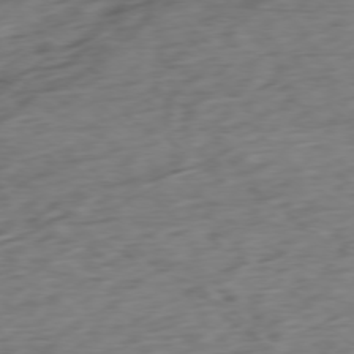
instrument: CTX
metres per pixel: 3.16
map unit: Ap
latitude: -77.2943
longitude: -79.6127
